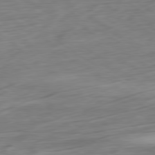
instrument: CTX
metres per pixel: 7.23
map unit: Ap
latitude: -80.2929
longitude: -69.1970
